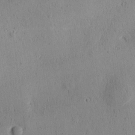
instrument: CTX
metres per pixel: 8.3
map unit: Ave
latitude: -9.8233
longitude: -121.8584
